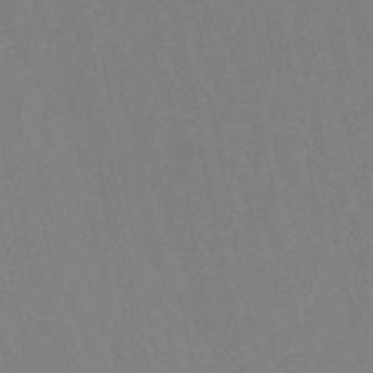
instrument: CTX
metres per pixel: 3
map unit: lHb
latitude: -48.3873
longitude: 79.6721
